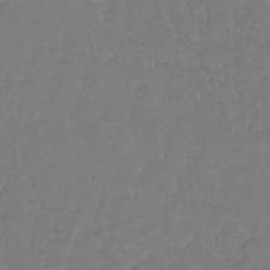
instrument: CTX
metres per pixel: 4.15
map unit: lHb
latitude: -41.4454
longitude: 65.4266
